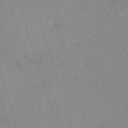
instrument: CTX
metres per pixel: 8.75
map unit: eHh
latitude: -62.6140
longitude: 49.8989
